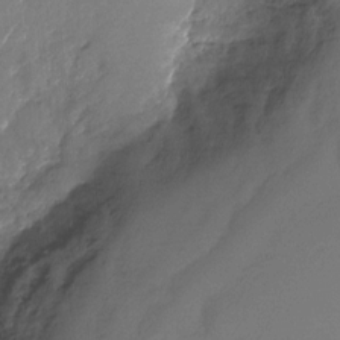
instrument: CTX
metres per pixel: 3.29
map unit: Nhu
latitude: -26.9919
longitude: -73.7828
